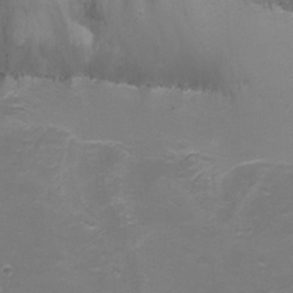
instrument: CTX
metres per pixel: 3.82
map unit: Nhu
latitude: -16.8975
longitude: -49.5560
